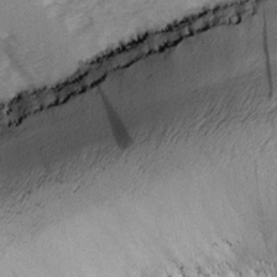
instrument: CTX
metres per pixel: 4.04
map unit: Ave
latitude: 14.6302
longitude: -103.9717
